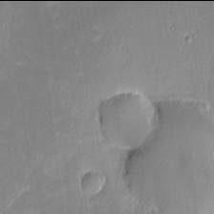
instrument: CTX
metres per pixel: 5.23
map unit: eHh
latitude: -2.0094
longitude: -84.4223
